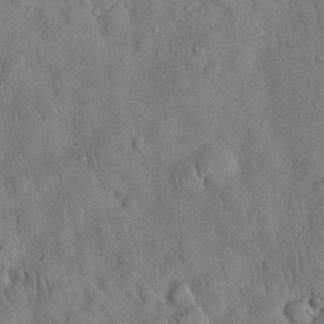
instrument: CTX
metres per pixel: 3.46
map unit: Nhu
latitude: 27.9150
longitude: -69.1592
